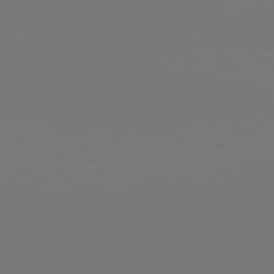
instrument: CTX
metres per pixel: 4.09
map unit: Ap
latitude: -78.3495
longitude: -96.1389
